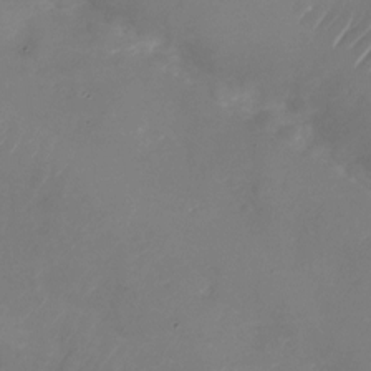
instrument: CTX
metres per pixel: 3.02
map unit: Nhu
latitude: -27.1998
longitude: -72.1956
